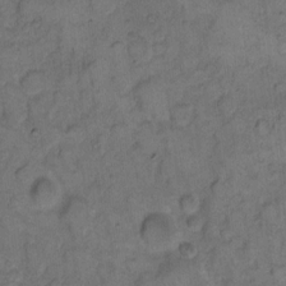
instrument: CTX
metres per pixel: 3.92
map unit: eHh
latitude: 11.2915
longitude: -63.4238
